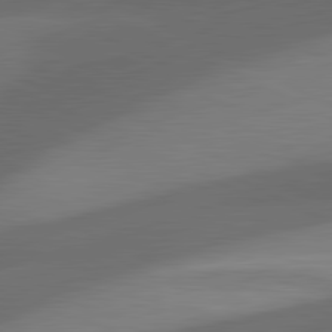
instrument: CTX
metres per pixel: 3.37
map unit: lApd
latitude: 81.3671
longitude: 126.9730
